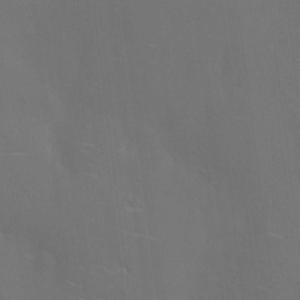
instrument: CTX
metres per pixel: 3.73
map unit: eHh
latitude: 5.8961
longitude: -69.1781
